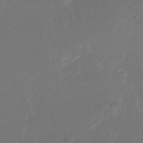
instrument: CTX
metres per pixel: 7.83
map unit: Nhu
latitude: -26.0849
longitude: -73.0270
